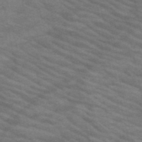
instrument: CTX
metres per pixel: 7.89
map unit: HNb
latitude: -53.6721
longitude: -45.0458
